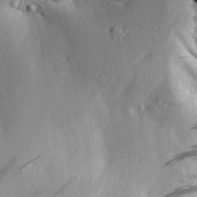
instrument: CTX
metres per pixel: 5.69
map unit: Aa
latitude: 28.9325
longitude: -131.1404
